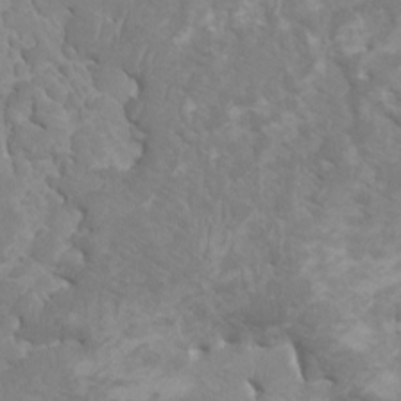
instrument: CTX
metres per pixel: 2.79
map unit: HNhu
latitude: 2.1955
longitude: -1.6316
